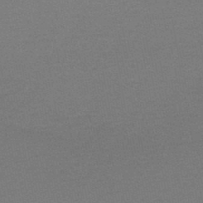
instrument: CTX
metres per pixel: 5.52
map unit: lHb
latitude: -45.3321
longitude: 63.4265
